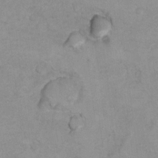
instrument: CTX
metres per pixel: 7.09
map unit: Hto
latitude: 7.8772
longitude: -35.4615
